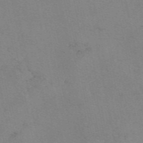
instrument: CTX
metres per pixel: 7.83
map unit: eAb
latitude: 50.1577
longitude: 104.7652
